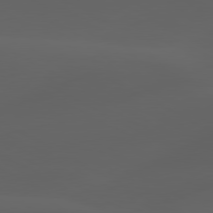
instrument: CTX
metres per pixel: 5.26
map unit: lApd
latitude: 80.1578
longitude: -89.8017
